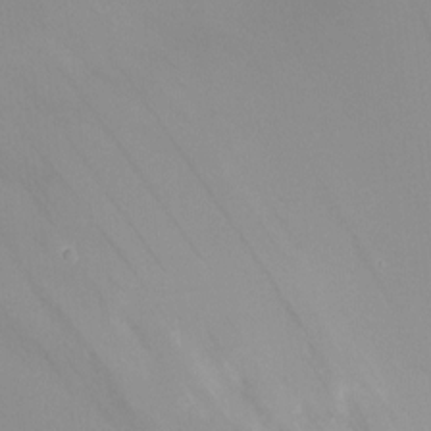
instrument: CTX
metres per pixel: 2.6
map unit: Ht
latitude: -5.6155
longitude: -26.3656
